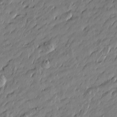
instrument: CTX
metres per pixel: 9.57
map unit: Htu
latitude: -6.8030
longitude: 177.6533
